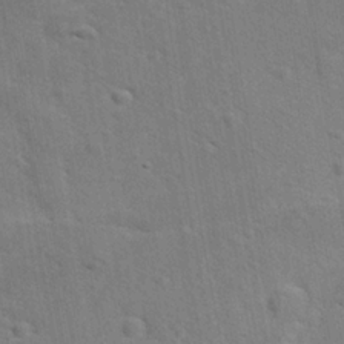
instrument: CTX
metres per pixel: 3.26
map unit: Ave
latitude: -8.3117
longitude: -120.6680
